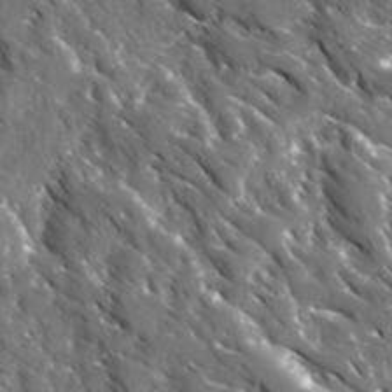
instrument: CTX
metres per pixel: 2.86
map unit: Ave
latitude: 16.6491
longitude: -130.9325
